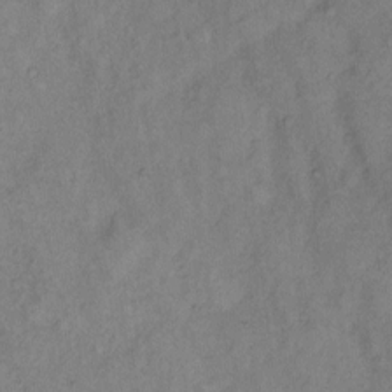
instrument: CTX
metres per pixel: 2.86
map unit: Hto
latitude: 5.9906
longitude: -61.2726
